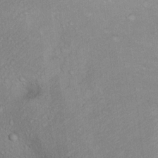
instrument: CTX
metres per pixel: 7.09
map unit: Ht
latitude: 12.4223
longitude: -39.2537
